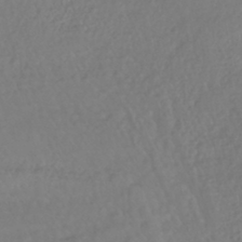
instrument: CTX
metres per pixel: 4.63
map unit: lHb
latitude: -43.3131
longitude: 77.4265
